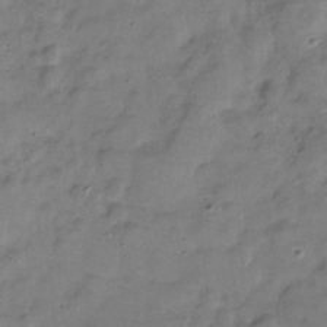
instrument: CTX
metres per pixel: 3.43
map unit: Hve
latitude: -31.1242
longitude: 95.9178
